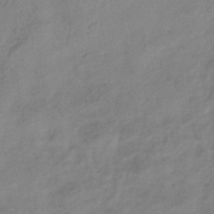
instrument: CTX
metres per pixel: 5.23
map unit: eHb
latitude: -35.8611
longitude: 81.2943
